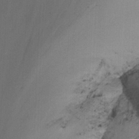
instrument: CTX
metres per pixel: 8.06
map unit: Nhu
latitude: -14.8786
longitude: -53.9528
